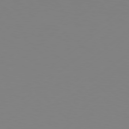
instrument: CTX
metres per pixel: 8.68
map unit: Hpe
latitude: 77.9528
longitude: -130.0633
